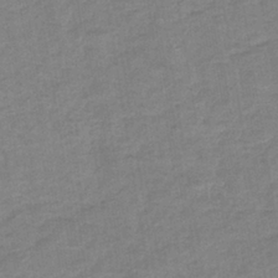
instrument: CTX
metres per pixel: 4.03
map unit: eHb
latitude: -35.7289
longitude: 77.5966
